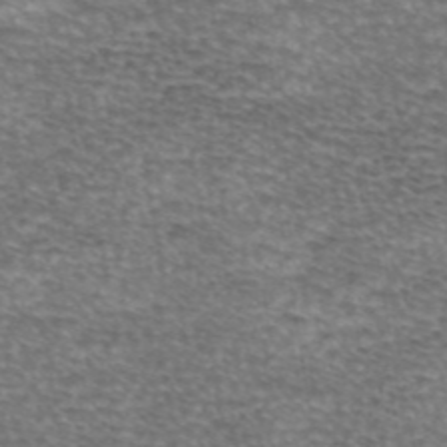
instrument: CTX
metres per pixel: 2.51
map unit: eAb
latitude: 45.2348
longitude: 103.0109
